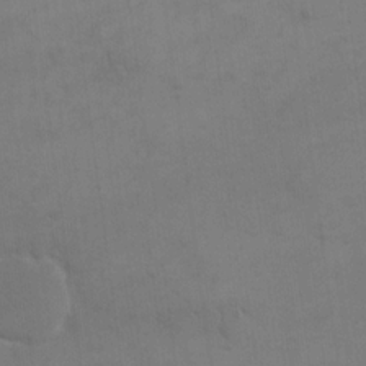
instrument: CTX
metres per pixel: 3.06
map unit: eHh
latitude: 17.9717
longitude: -66.2144
